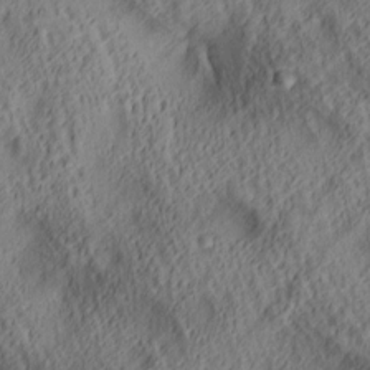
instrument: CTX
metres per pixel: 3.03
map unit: lAa
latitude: 5.1403
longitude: -116.9325
